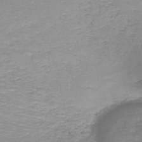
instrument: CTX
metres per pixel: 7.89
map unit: lHb
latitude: -44.0283
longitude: 58.7274
